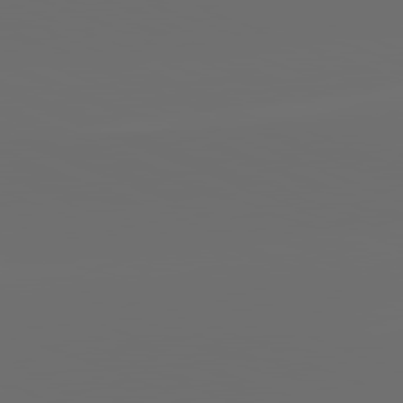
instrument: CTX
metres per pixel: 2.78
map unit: lApd
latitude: 82.1011
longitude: -164.4412
